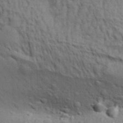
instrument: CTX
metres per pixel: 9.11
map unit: Aa
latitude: 31.9151
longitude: -135.5371
